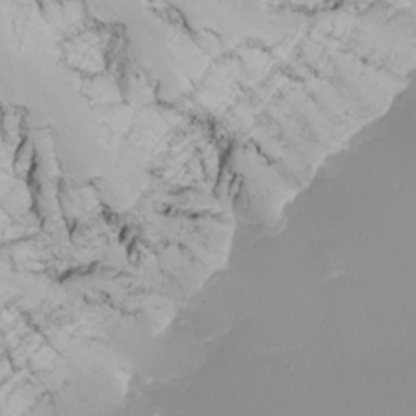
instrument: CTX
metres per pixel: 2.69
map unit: Nhu
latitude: -8.5763
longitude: -81.6316
